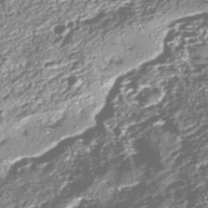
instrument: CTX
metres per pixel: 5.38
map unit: Nhe
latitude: -45.5399
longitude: 151.7100
